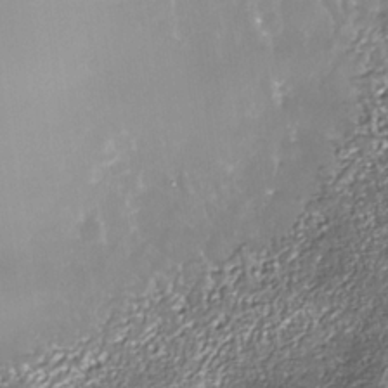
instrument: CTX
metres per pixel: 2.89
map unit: Nhe
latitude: -35.8611
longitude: -91.9339
